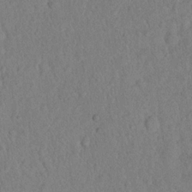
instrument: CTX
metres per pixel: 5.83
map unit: eHh
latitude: 18.8191
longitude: -62.8191
